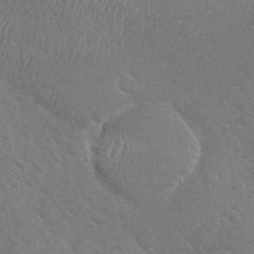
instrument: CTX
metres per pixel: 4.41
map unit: Nhu
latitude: -30.2172
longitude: -61.7827
